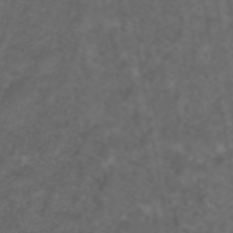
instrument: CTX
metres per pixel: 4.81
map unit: ANa
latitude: 39.1781
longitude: 24.1228
